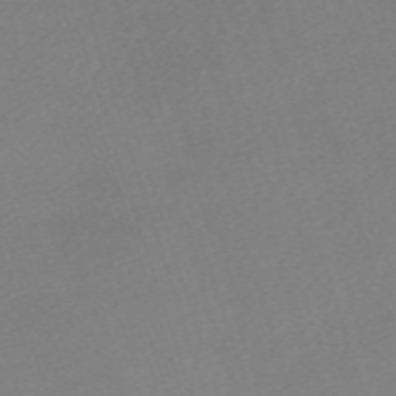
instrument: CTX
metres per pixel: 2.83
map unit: eHh
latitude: -62.6329
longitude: 53.5588
